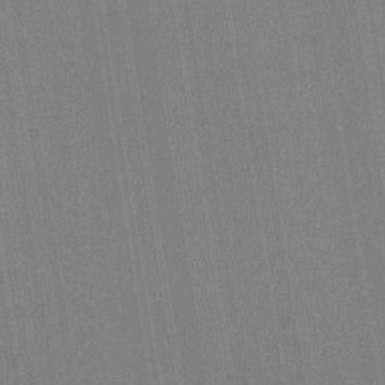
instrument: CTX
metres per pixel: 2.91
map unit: HNb
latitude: -34.4062
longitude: 54.9542
